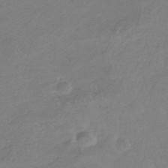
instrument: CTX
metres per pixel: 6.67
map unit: HNb
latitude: -35.4832
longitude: 55.6533
